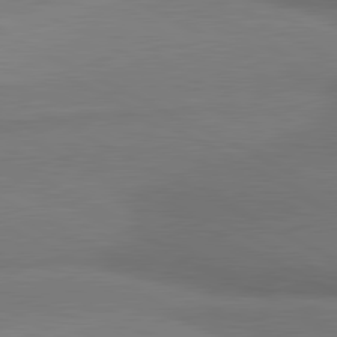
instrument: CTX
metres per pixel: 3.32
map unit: lApd
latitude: 81.0647
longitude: 176.2173
